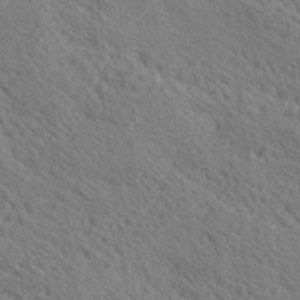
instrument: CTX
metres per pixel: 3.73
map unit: lAa
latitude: 19.2915
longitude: -139.6127
